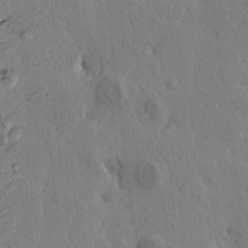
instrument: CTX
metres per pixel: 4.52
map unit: Htu
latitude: -1.2943
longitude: -175.8394
